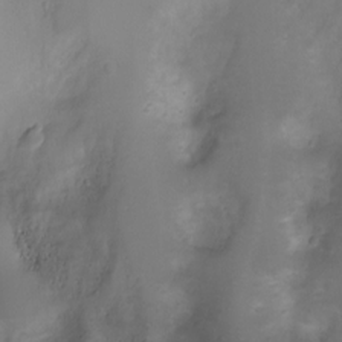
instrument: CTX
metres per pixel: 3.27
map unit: Ht
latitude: -2.9730
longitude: -18.4412
